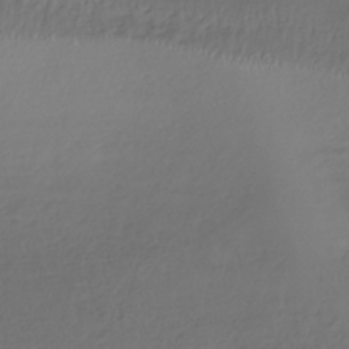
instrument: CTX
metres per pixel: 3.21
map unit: HNhu
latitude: -43.2187
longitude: 102.5952
